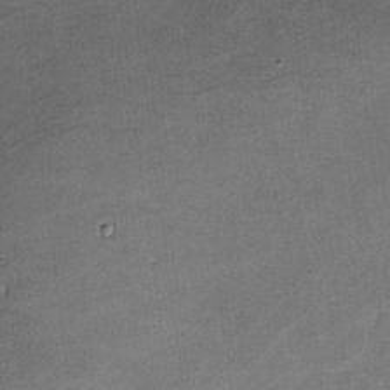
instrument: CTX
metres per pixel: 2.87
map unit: lHvf
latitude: -10.9164
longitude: -102.8947
